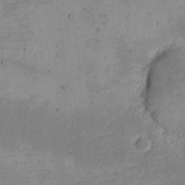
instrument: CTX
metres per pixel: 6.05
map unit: eHh
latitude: -4.9919
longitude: -82.7435
